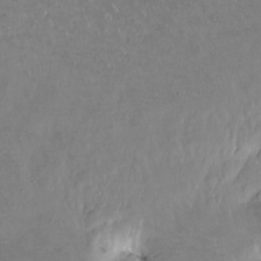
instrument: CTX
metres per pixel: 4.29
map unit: Hto
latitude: -14.0850
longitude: -42.3089
